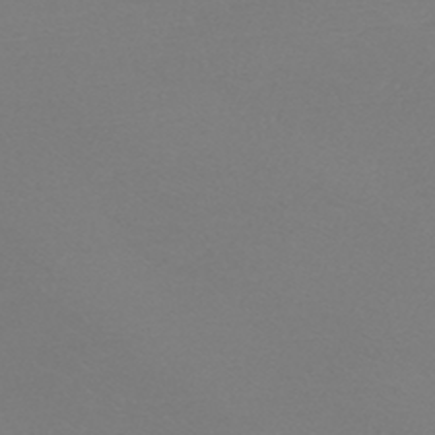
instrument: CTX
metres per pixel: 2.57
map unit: HNb
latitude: -45.4077
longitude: -46.1389
